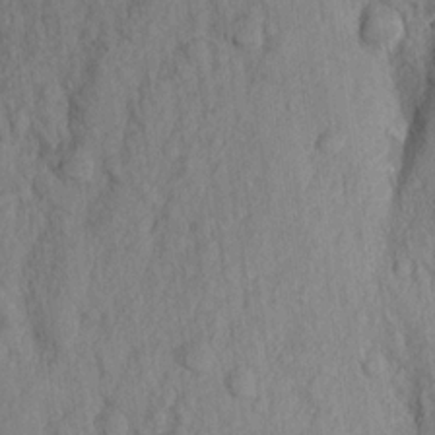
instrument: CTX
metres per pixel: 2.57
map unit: Aa
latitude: 17.2915
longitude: -146.1200
